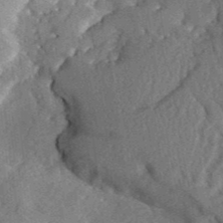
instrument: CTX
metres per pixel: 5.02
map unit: Aa
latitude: 31.2537
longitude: -142.3090
